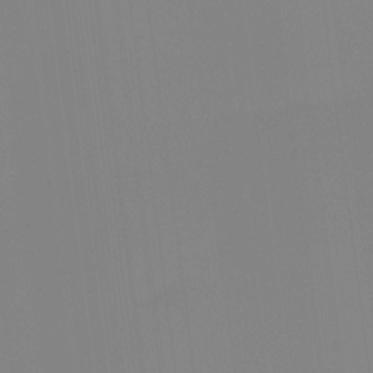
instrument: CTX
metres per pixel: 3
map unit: Ht
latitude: -15.0487
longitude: -48.3089
